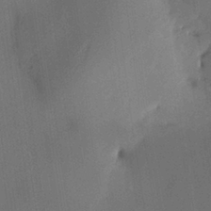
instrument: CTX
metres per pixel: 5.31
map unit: HNhu
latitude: 12.9514
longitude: 11.0864
